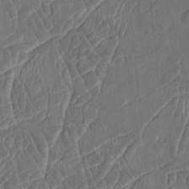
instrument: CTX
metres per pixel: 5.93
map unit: HNhu
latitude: 3.8394
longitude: -6.3089
